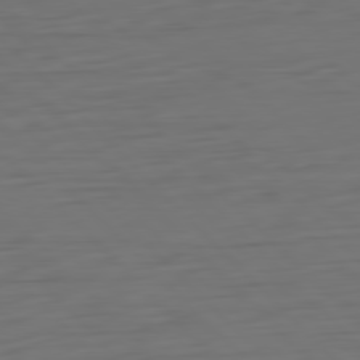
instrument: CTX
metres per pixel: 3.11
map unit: Ap
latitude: -79.8422
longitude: -55.8016
